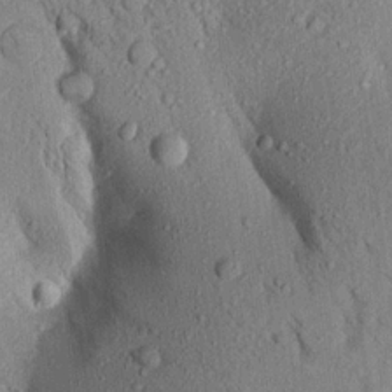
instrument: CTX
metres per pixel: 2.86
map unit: Aa
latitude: 17.0270
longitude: -147.9906
